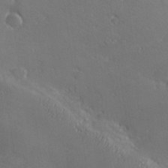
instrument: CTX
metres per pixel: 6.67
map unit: lHvf
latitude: 27.2159
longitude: 142.0850
